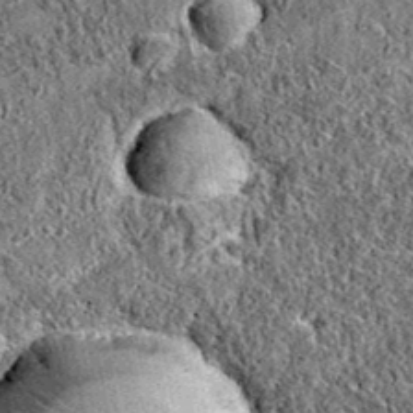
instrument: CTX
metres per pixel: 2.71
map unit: eAb
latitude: 36.7624
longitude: 110.2928
